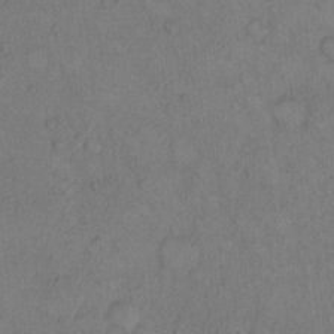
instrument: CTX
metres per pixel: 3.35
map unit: Hto
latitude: 10.6302
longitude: -58.9136
